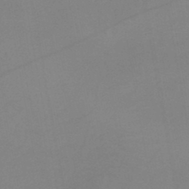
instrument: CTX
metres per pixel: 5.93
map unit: HNb
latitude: -46.2928
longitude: -42.7624
